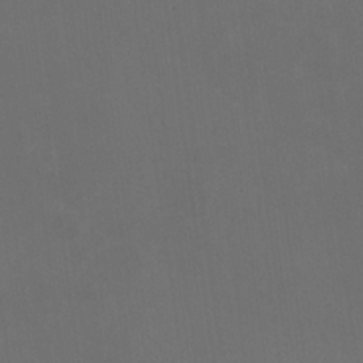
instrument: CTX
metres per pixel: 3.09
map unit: HNhu
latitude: 0.2711
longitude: -1.2537
